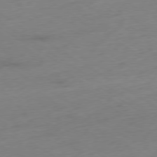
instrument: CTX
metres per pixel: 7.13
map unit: Ap
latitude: -78.5762
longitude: -58.0444
